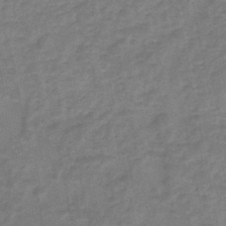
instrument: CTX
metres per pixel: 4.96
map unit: HNb
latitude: -45.1053
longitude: -36.2901
